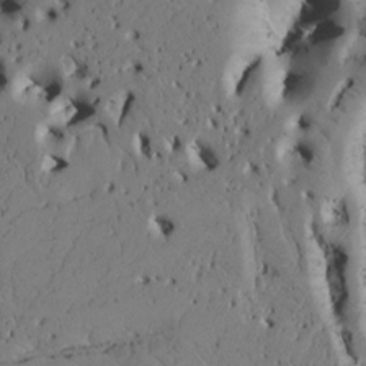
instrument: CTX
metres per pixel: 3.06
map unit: Htu
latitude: -3.2753
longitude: 168.8597
